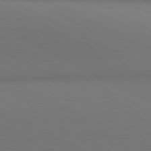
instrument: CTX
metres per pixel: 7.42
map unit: lApd
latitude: 81.2537
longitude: 146.3117
